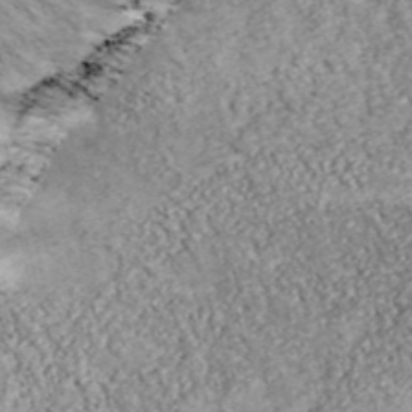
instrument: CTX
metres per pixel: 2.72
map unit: eHh
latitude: 43.7072
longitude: -89.6505
